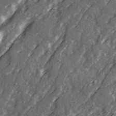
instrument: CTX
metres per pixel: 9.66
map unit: Ave
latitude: 20.9514
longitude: -131.6127
